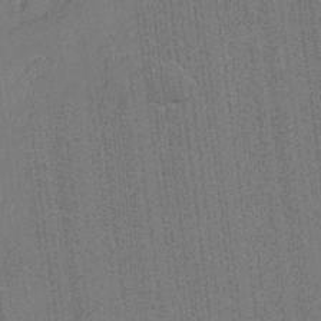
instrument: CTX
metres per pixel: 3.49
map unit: lAvf
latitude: -0.3118
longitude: -107.6694
